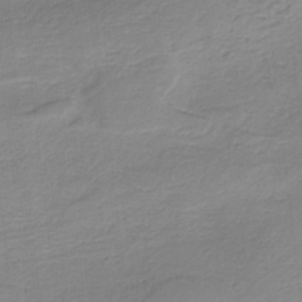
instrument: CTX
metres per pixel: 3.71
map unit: HNb
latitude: -36.3117
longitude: 55.4455
